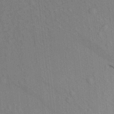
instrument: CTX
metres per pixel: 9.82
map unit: Aa
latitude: 22.0822
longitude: -139.2348
